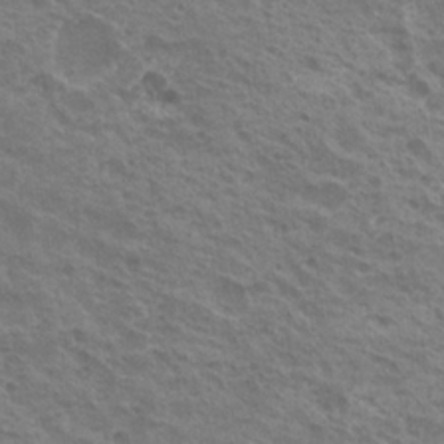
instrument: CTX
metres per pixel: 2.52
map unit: Nhu
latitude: 21.2915
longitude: -31.0081
